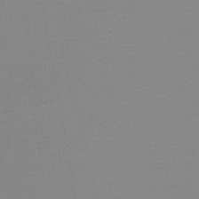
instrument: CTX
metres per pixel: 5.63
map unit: lHb
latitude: -45.0864
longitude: 62.8786
